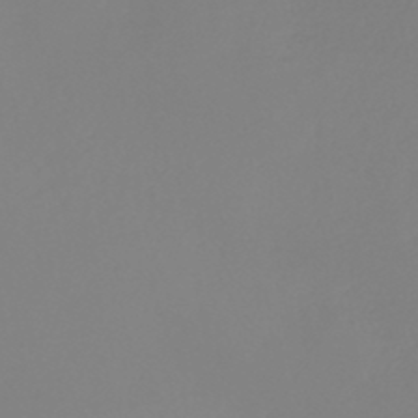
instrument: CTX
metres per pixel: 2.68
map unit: HNb
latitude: -45.2187
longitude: 55.6155
